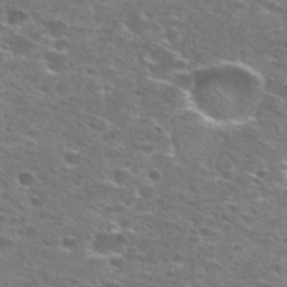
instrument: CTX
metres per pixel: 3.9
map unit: Hto
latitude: 27.8772
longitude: -47.8206
